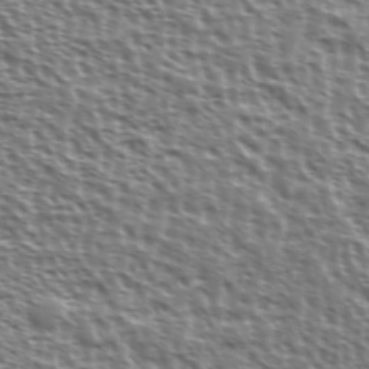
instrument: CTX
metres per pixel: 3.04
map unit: Ave
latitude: 37.4238
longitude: -112.3278
